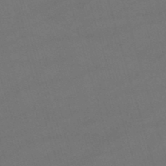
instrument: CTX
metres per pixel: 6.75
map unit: lHb
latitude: -47.2187
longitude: 63.4643
